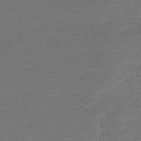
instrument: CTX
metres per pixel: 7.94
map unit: HNb
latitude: -47.4265
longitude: 53.3320
